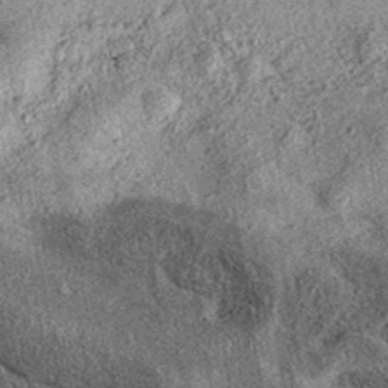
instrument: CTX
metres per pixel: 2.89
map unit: eAb
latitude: 37.5749
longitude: 107.1053
